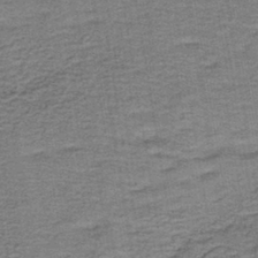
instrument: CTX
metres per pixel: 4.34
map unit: lHb
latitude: -40.7085
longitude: 55.4455
